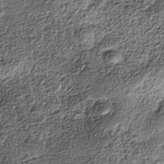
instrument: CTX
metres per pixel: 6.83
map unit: Nhe
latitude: -38.2740
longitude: -147.4994
